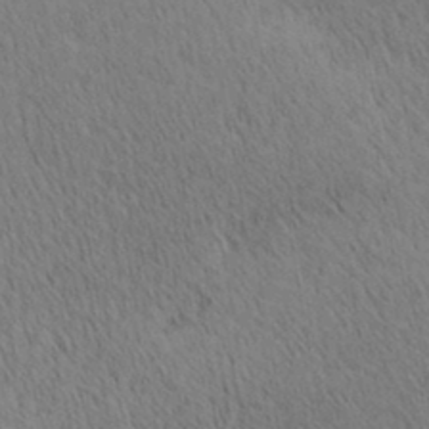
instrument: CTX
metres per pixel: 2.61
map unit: lAa
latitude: 10.6302
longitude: -108.2522
